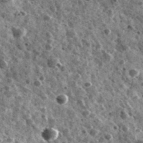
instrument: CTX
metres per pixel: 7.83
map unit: Ave
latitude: 40.3278
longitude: -106.1578
